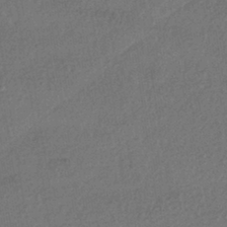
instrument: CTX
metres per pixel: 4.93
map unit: HNhu
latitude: -42.3684
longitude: 96.4440
